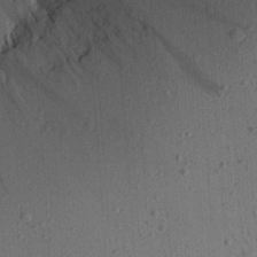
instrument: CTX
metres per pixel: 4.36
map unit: Aa
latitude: 22.1767
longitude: -144.1389
